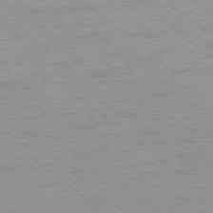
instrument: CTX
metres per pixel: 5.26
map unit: Ap
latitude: -78.4062
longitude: -83.6882
